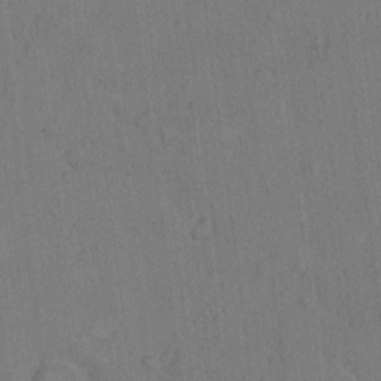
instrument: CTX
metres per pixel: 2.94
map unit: Hto
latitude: 8.8191
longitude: -60.8191
